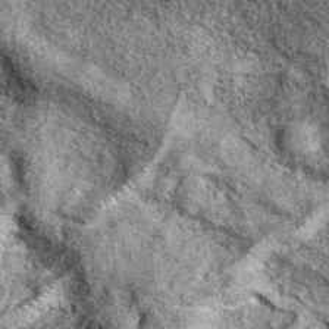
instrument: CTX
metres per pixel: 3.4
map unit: eAb
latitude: 37.5560
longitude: 106.0094
